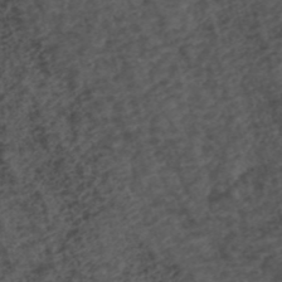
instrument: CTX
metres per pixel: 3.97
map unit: ANa
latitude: 39.6127
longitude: 18.8786
